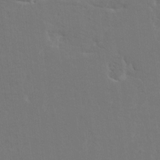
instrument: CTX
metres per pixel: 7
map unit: HNhu
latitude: 6.9703
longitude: -4.5357
